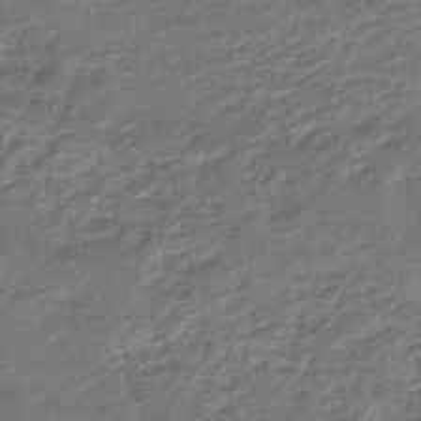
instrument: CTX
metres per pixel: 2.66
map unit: HNhu
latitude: -45.7289
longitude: 101.3887
